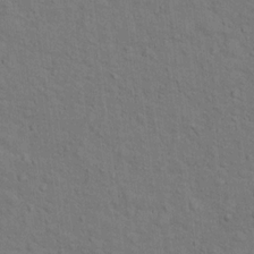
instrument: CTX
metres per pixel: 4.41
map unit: Hto
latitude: 15.4049
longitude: -38.1767
